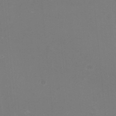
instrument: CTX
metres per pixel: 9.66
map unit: HNhu
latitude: -2.2928
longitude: -1.6127
